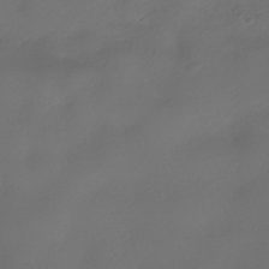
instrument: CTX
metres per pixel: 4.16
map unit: HNhu
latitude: -39.7856
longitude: 96.6897
